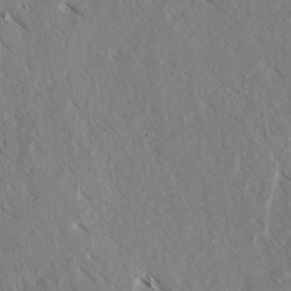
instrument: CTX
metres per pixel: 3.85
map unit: lAvf
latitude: 4.5168
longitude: -105.3482
